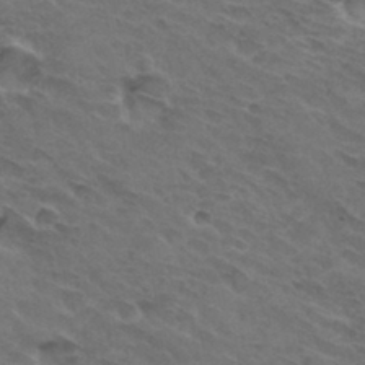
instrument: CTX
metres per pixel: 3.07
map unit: Hto
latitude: 32.1200
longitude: -45.3104
